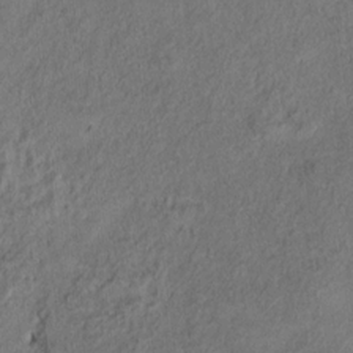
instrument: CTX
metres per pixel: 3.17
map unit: Ht
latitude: 8.9703
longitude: -32.2900
